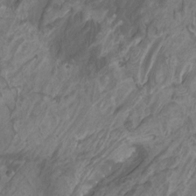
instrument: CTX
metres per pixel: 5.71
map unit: Htu
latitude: -11.6155
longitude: -74.0255
